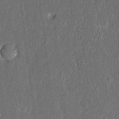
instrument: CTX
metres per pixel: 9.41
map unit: Aa
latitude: 11.6883
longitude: -128.2144
